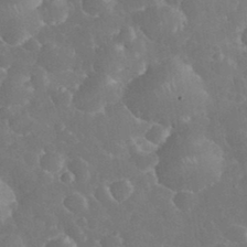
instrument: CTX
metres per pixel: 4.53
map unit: eHh
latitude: 34.1200
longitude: -63.8584
